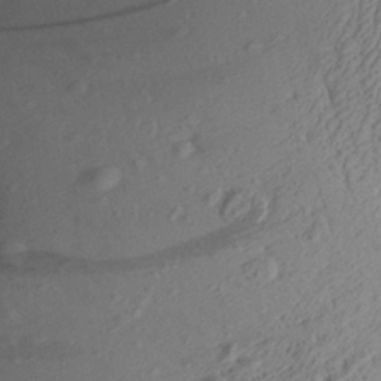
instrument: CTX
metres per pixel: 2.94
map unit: Aa
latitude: 26.9325
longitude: -135.4426
